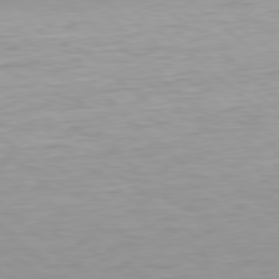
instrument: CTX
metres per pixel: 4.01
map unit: lApd
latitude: 78.8380
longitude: -176.3656
